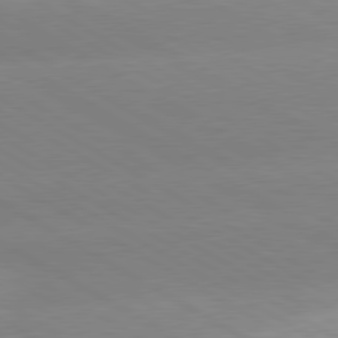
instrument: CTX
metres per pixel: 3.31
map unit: lApd
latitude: 80.1389
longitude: -153.2537
